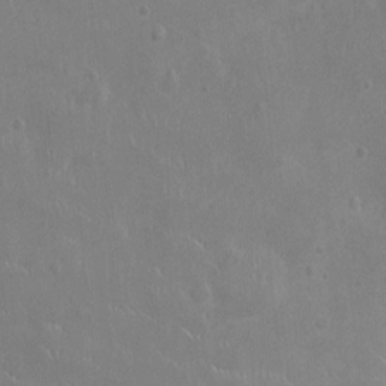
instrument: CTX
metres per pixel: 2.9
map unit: Ht
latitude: -4.3306
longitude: -15.4994
